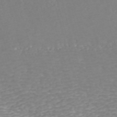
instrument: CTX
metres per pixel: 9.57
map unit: ANa
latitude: 41.2159
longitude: 33.9556
